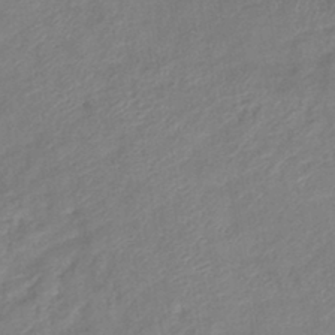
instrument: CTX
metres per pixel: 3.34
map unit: lHb
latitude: -40.5196
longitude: 78.0472
